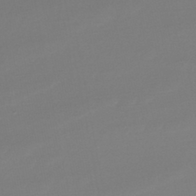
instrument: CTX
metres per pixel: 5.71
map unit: lHb
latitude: -45.2376
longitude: 75.8612
